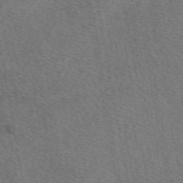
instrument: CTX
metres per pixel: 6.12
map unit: eAb
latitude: 49.8394
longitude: 110.5762
